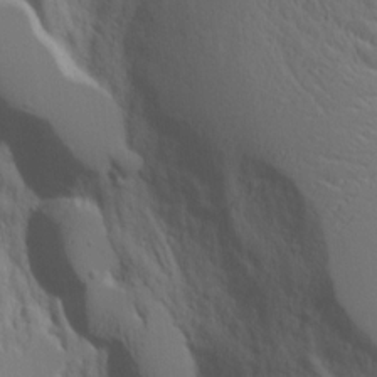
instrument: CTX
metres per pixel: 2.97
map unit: Aa
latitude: 18.4223
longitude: -124.9891
